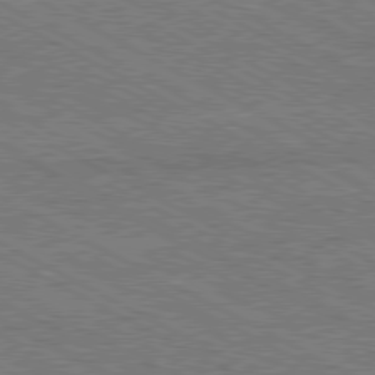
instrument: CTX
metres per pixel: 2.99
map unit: Hpe
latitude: -81.0676
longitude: 20.5384
